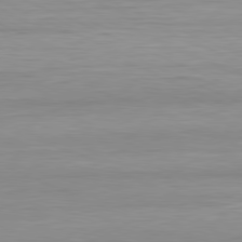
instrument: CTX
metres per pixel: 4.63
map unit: Ap
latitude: -81.3699
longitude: -59.3671
